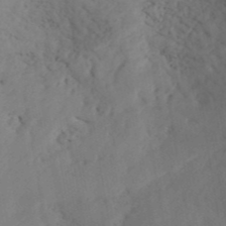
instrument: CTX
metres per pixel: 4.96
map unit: ANa
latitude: 41.4615
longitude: 53.0864
